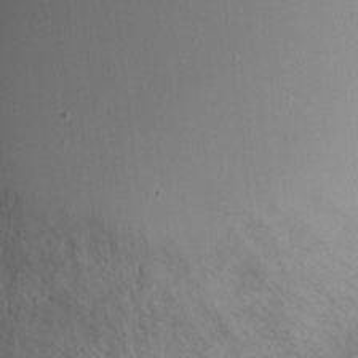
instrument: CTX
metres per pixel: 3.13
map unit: Nve
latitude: -21.2754
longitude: 106.0850
